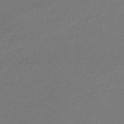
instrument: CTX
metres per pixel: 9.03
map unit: lHb
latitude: -47.1809
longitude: 65.5021
